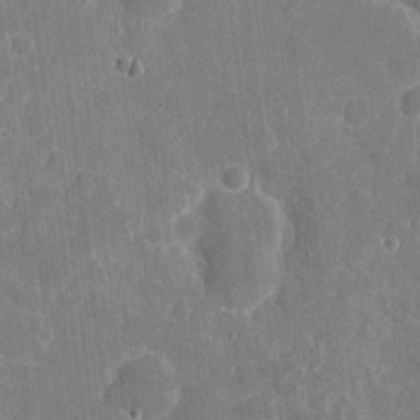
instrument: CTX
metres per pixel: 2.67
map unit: eHh
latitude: 5.5371
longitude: -67.6316
